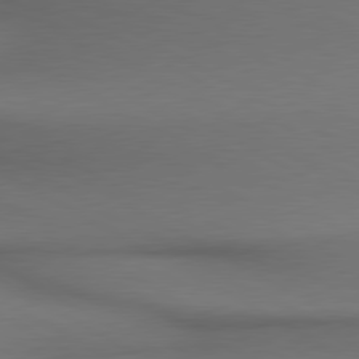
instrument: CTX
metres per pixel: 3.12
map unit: lApd
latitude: 80.4601
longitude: 155.7667
